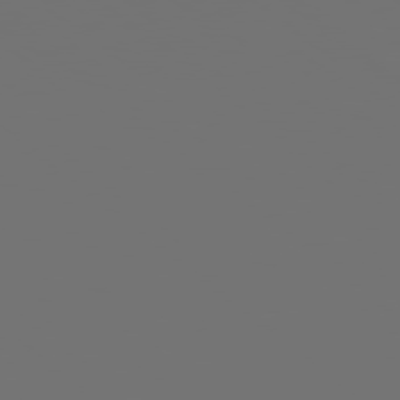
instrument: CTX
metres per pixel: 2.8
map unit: Hpe
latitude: 78.6491
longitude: 176.4818
